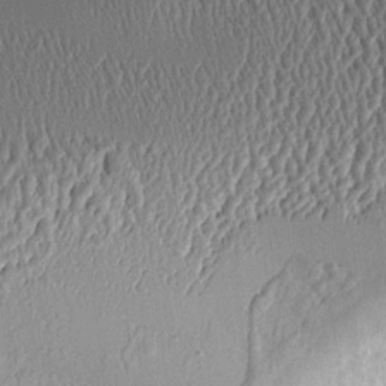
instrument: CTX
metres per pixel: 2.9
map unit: Aa
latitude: 9.2537
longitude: -129.1214
